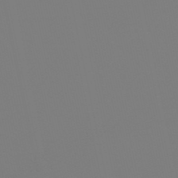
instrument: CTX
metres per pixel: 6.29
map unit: eHb
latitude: -51.2187
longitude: 76.4062
